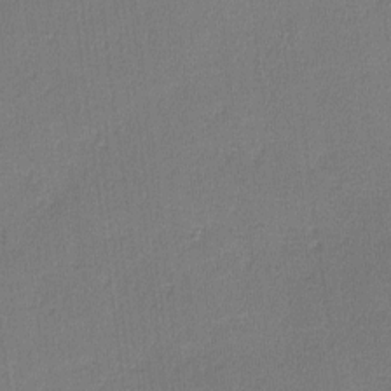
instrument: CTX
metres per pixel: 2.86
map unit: lHvf
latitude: -10.9920
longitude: -99.5938
